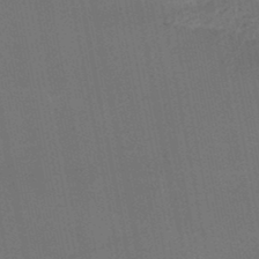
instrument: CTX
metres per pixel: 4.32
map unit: lHb
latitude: -46.9919
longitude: 69.8989
